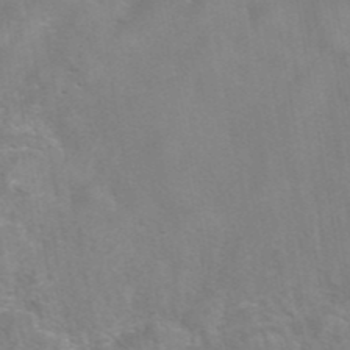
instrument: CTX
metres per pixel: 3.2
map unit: eAb
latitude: 42.1767
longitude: 106.2740
